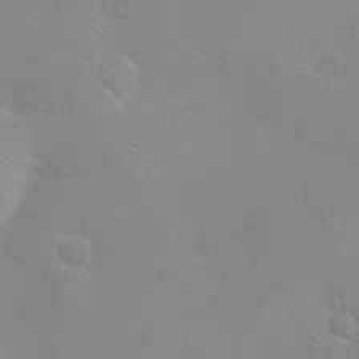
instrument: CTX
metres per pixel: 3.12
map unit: Ht
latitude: 0.9324
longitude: -35.7827
